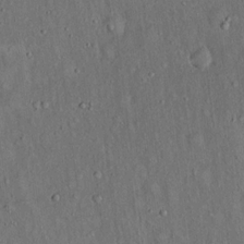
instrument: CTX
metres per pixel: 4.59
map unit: Hto
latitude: 15.1215
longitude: -58.8002
